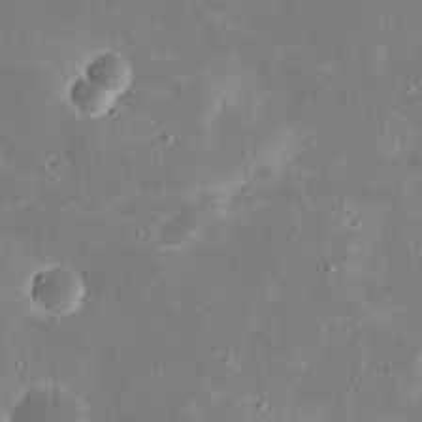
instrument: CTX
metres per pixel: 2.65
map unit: eHh
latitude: 21.5749
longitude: -67.6693
